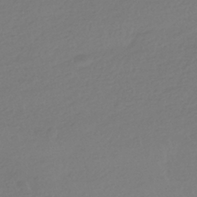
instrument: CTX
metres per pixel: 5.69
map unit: HNhu
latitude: -41.0486
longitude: 96.9353
